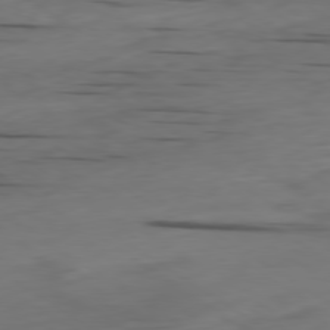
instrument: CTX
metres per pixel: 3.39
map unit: Ap
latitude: -79.8989
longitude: -62.1767
